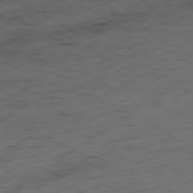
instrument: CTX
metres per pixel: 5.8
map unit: Ap
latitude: -80.2929
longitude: -70.9136
